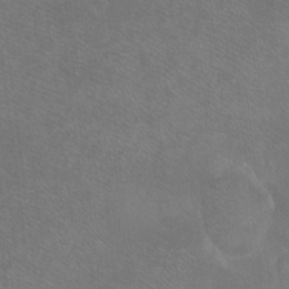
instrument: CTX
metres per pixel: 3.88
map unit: Ht
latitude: -7.3887
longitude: -36.5924
